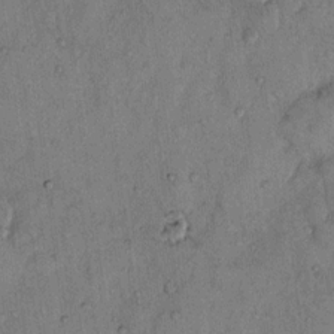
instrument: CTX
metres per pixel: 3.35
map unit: Hto
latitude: 12.4034
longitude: -58.9514
